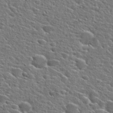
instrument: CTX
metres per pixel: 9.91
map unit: Hto
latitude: 23.9906
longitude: -44.5923
